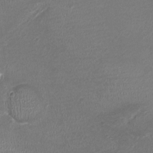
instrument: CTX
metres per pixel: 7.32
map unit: Ht
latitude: -1.2187
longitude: -16.6491
